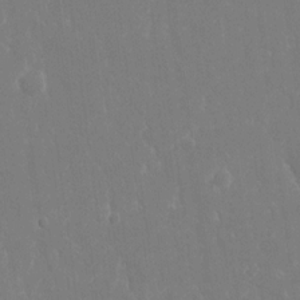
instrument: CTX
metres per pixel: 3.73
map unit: eHh
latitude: 14.1767
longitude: -72.1956
